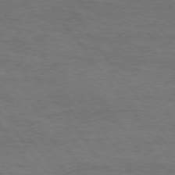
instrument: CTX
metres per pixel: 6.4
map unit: Hpe
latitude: 74.6113
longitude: -152.4412
